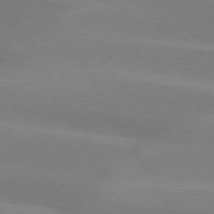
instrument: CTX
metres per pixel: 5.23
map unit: lApd
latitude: 74.6491
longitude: -65.6505
